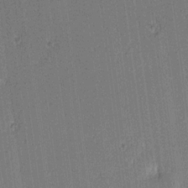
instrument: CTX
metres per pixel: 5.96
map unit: Ave
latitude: 12.3845
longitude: -107.4804
